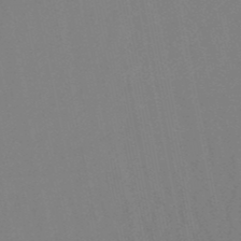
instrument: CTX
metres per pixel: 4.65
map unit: lHb
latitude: -50.0850
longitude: 71.2754
